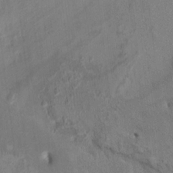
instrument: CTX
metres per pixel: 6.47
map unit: HNhu
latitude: 8.3090
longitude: -3.5182
